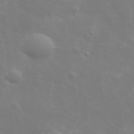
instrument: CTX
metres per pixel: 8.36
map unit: lHvf
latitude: 33.5749
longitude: -82.7435
